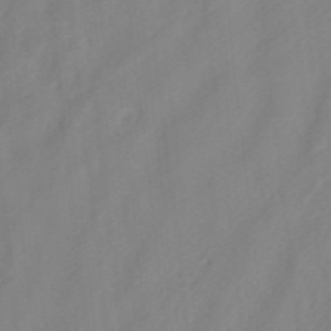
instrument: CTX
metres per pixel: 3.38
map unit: ANa
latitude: 37.7639
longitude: 24.1228
